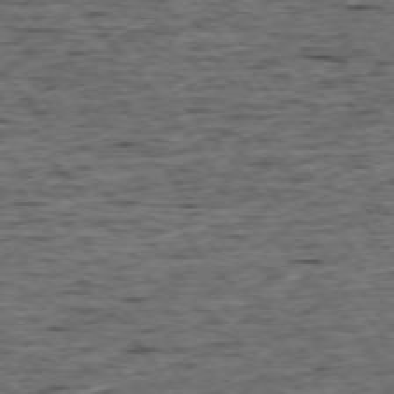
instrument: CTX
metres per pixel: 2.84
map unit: Ap
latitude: -75.7100
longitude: -92.8002
